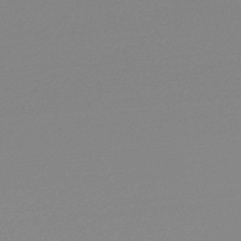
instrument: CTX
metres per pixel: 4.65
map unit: lHb
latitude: -48.2551
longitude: 65.4833
